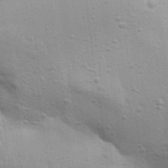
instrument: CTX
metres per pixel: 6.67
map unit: Aa
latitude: 32.0633
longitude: -133.3860
